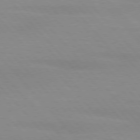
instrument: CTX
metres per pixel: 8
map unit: lApd
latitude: 76.4412
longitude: -84.4034
